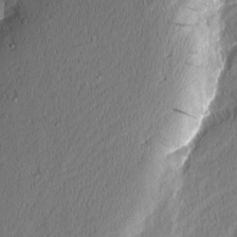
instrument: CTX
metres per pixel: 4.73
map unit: Nhu
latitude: 1.5749
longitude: -77.6316
